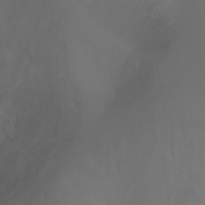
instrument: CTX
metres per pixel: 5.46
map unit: Ht
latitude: 0.6490
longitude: -21.7261
